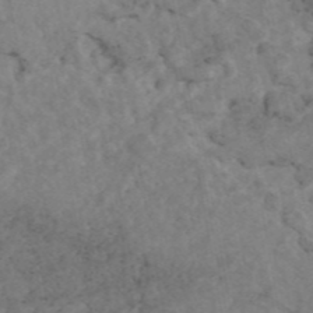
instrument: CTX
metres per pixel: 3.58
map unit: eAb
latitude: 44.9513
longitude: 115.3509
